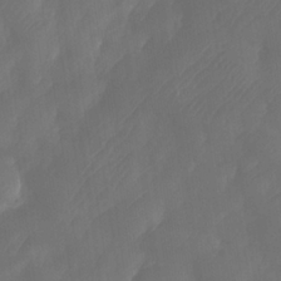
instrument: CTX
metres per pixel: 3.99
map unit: Nhe
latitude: -33.7289
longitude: -144.9325
